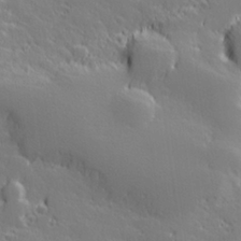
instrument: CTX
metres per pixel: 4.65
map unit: Hve
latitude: 27.1781
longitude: 143.9367
